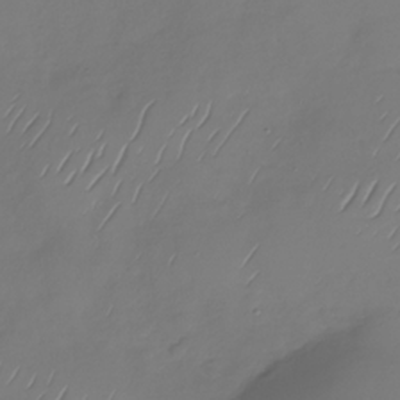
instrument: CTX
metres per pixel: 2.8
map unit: Nhu
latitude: -29.1998
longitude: -59.3482
